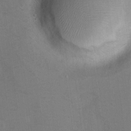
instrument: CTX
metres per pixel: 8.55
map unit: Hto
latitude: 8.6302
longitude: -30.3090
